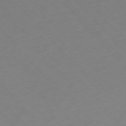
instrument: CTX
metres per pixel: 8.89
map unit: Hpe
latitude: -76.5952
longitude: -19.2915
